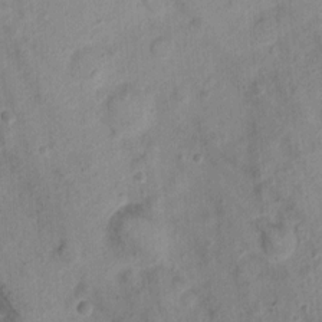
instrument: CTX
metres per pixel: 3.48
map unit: Nhu
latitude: 4.8758
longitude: -18.0822
